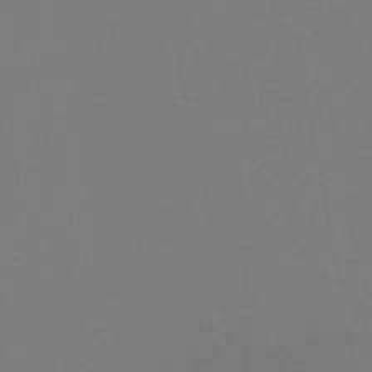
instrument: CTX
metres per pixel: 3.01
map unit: HNb
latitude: -46.2172
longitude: -39.9339
